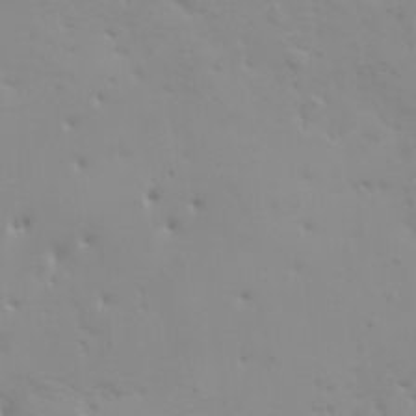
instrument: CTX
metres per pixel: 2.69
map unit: HNhu
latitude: 6.7813
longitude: 14.1795
